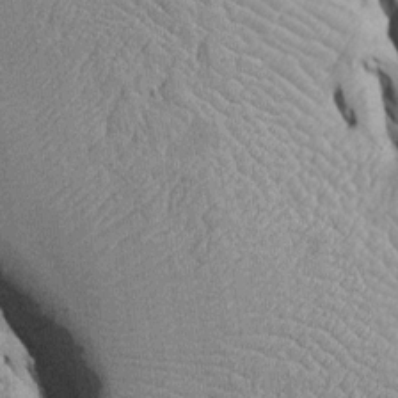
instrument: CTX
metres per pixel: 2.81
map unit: Htu
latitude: -6.4251
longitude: 153.7288
